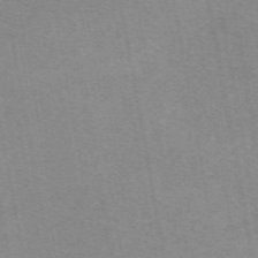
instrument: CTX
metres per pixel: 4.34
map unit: eAb
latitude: 48.9703
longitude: 105.3509
